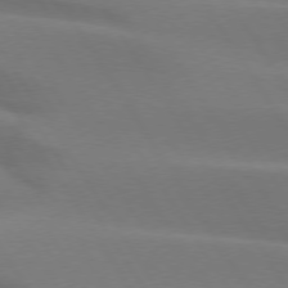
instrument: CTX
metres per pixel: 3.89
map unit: lApd
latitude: 74.9892
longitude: -66.4034
